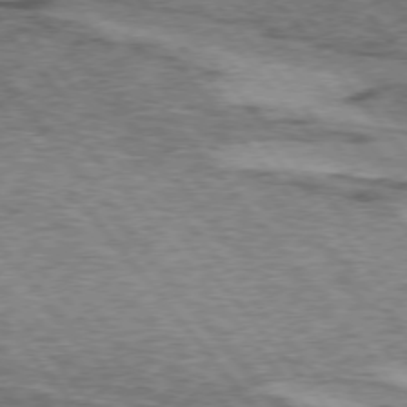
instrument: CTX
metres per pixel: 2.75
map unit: lApd
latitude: 74.4979
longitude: -77.2537
